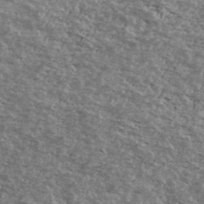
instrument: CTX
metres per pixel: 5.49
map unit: Ave
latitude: 40.6868
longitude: -108.8569
